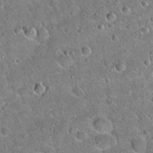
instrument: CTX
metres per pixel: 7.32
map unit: Hto
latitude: 19.1214
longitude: -50.2522
